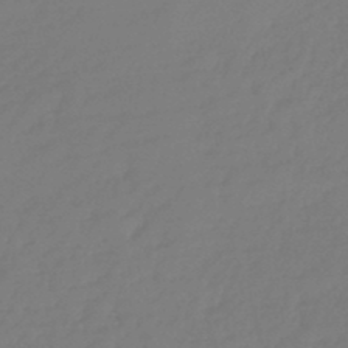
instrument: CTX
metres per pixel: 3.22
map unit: lHb
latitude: -46.3117
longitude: 61.5966
